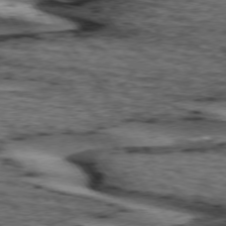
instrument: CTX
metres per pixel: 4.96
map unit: lApd
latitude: 74.3278
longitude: -73.5560
